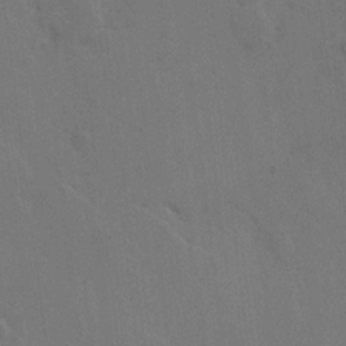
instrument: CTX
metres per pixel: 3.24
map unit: Hto
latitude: 7.1592
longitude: -62.7624
